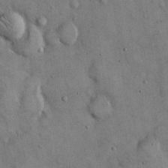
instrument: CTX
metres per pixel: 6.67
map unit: Hto
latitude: 13.4616
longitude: -60.2144
